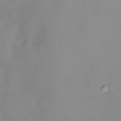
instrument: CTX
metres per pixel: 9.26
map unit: HNhu
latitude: 3.3670
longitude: 7.8044
